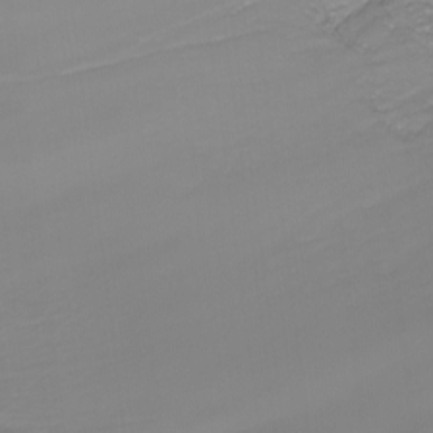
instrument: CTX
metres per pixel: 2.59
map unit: Nhu
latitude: -8.1984
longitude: -83.4993
